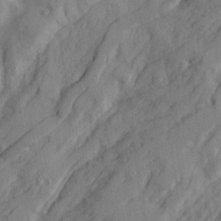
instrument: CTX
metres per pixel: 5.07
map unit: Ave
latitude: 21.8017
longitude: -130.6491
